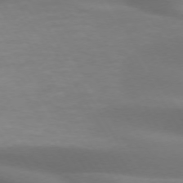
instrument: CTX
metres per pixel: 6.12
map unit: lApd
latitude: 72.7625
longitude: -50.4034
